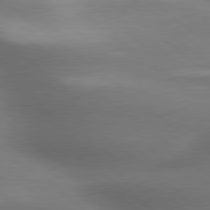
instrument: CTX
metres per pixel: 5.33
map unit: lApd
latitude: 79.5371
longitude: -118.2144
